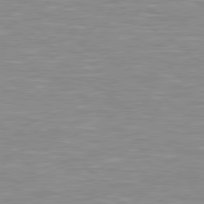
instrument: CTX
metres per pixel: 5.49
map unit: Hpe
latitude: 79.1214
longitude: -121.6505
